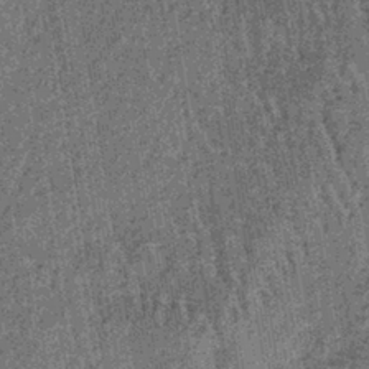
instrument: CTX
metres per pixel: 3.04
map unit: lHb
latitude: -38.9541
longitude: 64.2362
